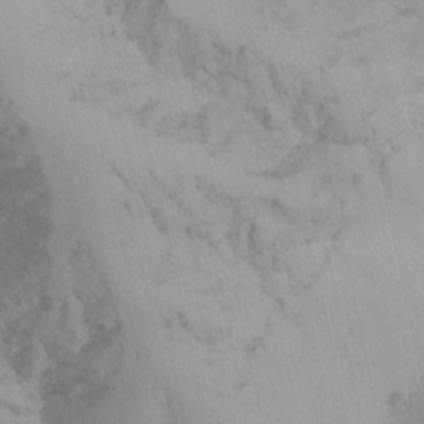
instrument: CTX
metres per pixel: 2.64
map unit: Ave
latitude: 21.7639
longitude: -137.4805
